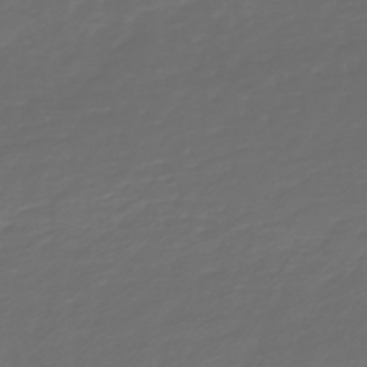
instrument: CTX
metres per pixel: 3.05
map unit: HNb
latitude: -47.8422
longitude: 54.8786
